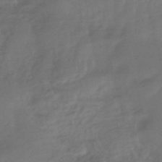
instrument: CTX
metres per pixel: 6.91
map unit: HNhu
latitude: -42.8219
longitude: 94.6329
